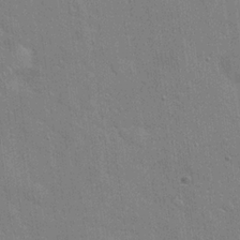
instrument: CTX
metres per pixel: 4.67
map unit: Hto
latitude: 20.5546
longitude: -54.0822
